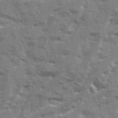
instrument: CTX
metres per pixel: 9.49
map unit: Ave
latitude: 20.8758
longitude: -130.2712
